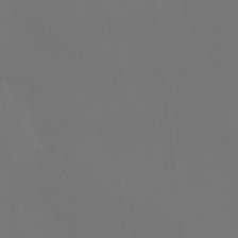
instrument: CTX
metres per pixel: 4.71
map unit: Htu
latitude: -13.8611
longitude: -48.0255
